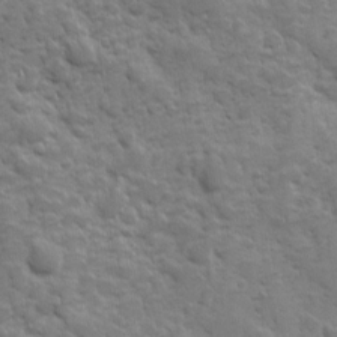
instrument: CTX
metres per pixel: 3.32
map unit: Ave
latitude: 10.3656
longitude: -103.7260
